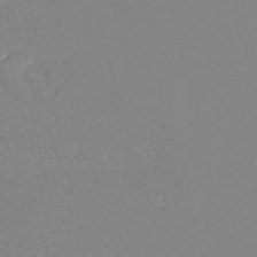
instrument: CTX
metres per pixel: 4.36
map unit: HNb
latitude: -52.8974
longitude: -36.8569
